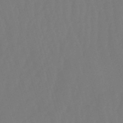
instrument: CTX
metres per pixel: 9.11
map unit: eHb
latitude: -50.9164
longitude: 75.5211
